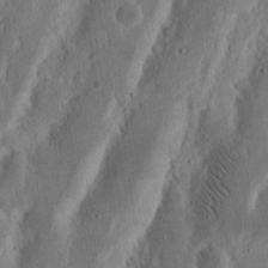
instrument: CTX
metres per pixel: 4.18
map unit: Nhu
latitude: 15.0459
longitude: -74.2712
